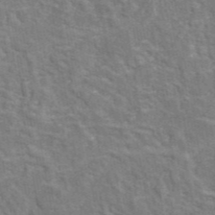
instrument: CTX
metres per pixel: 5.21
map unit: eAb
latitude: 45.1781
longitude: 110.3495
